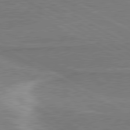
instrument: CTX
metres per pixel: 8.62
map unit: lApd
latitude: 80.6490
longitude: 141.9745
